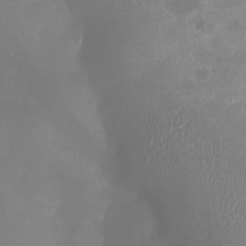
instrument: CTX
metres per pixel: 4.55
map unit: Nhu
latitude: -16.5007
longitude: -56.8380
